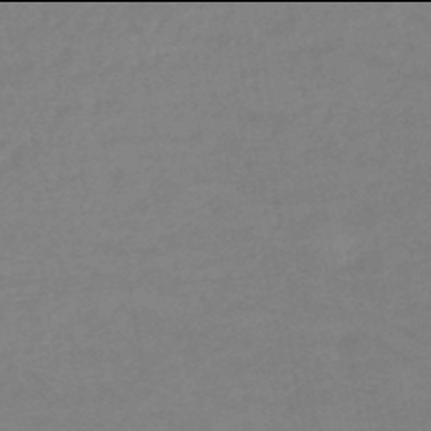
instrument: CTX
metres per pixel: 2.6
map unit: eHb
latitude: -46.0094
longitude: 84.1983
